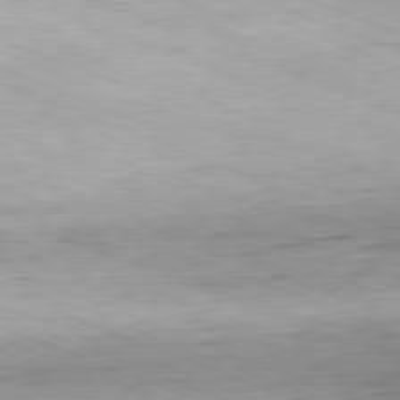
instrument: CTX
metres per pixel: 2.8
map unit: Hpe
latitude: -82.1417
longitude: 12.9542
